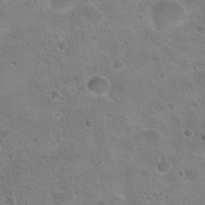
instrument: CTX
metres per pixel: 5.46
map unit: Hto
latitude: 23.1214
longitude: -48.5168
